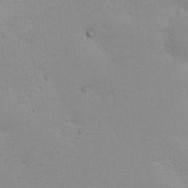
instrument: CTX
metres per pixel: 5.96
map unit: eHh
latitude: 0.2522
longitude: 14.8597
